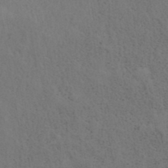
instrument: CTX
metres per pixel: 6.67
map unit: ANa
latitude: 39.5938
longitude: 19.8422
